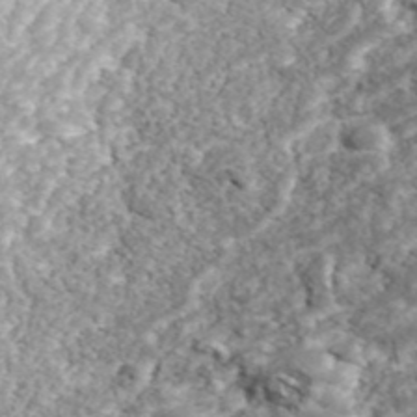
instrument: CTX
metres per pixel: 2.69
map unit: ANa
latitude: 43.2348
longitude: 36.4440
